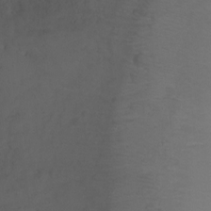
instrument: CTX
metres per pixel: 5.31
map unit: Ht
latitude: -11.6155
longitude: -35.2914
